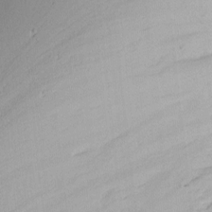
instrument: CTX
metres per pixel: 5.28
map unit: Nhu
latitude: -6.4440
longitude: -66.3656
